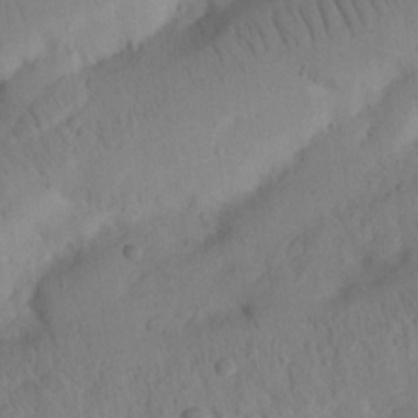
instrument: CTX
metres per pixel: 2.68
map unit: Nhu
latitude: 21.1214
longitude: -74.3467
